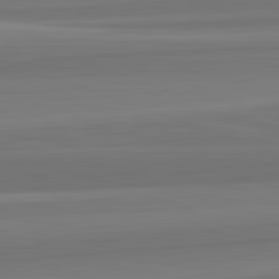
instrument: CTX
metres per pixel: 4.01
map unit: lApd
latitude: 82.6490
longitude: 169.1809
